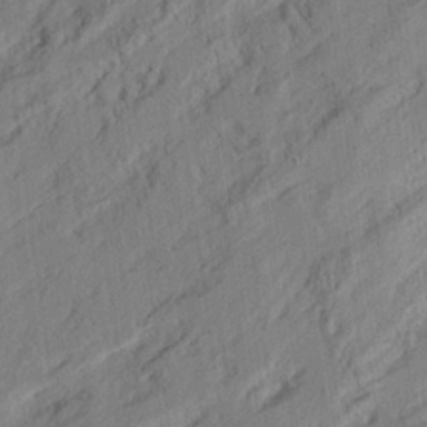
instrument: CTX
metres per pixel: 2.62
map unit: eHh
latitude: 24.4790
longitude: -79.8961
